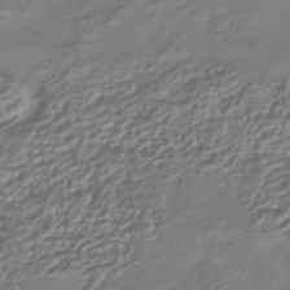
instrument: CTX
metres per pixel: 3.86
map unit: HNhu
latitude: -41.8611
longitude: 107.2376
